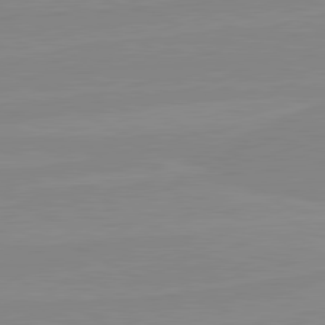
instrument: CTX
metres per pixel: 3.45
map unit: lApd
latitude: 80.6868
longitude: -176.6490
